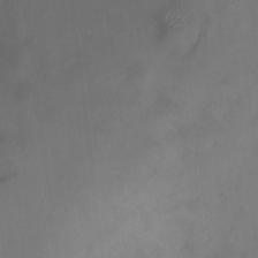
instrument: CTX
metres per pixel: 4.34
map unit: HNhu
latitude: 8.3845
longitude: 10.2362
